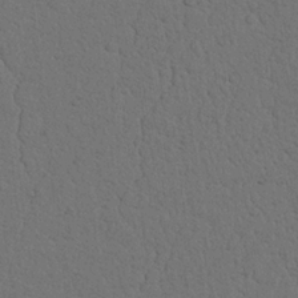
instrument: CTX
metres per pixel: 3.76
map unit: Nhu
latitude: 21.8206
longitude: -74.7435
